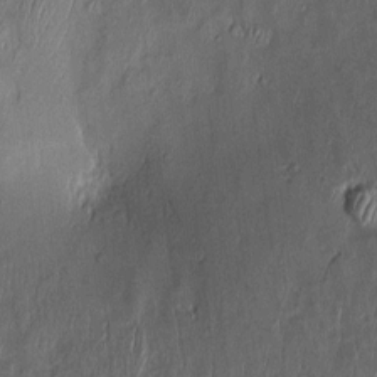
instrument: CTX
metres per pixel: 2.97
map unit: Aa
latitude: 8.7435
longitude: -131.9340
